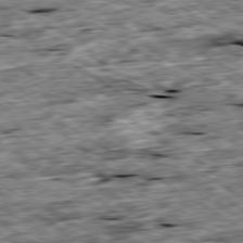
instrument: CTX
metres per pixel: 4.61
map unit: Ap
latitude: -80.0094
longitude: -88.9514
